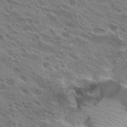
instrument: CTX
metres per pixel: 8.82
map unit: Hto
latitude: 25.8583
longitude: -40.3467
